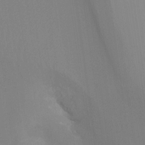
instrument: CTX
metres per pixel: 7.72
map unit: Ht
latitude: -16.5007
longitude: -47.6316
